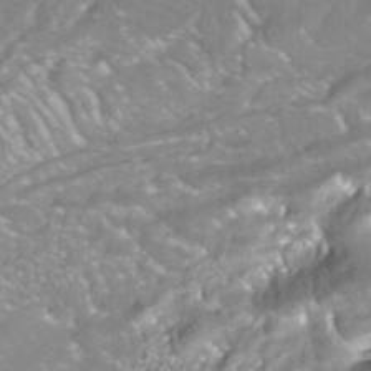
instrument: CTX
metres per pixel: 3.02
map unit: ANa
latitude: -38.5196
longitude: 97.2187
